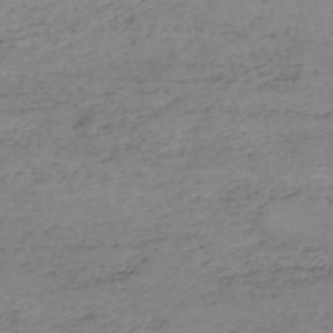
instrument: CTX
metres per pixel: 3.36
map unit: HNb
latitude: -56.2550
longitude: -44.3089
